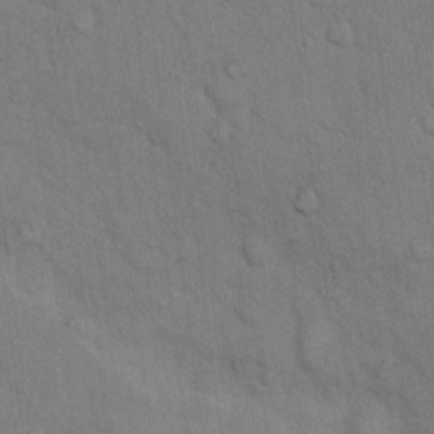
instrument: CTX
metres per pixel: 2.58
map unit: Hto
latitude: 9.1592
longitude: -61.3292
